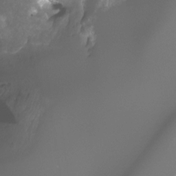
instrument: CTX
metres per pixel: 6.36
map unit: Ht
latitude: -9.6722
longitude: -39.9906
